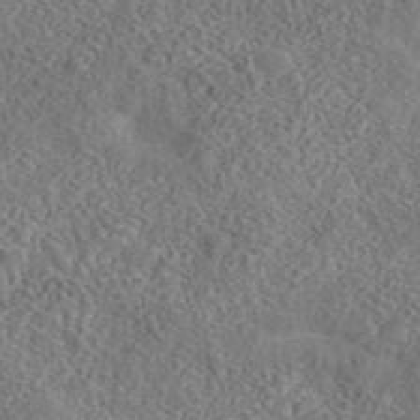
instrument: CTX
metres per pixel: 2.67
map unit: eAb
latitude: 43.2537
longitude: 109.2376
